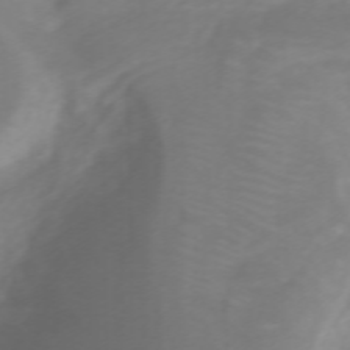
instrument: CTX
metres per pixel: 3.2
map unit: Htu
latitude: -5.4832
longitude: 137.1809
